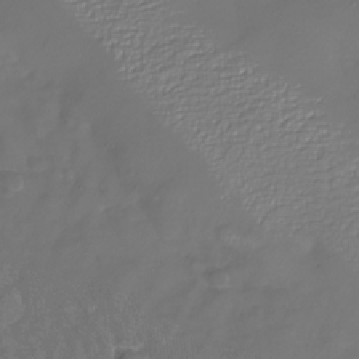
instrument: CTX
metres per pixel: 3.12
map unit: Nhu
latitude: -27.1809
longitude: -57.6127
